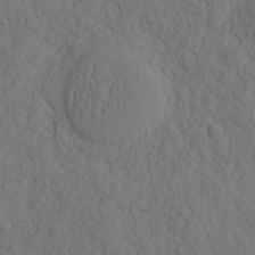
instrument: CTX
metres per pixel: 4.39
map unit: eHh
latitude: -2.2739
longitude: 18.1417
